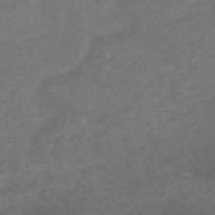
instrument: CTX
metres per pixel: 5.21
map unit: HNhu
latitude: -47.7666
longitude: 89.6533
